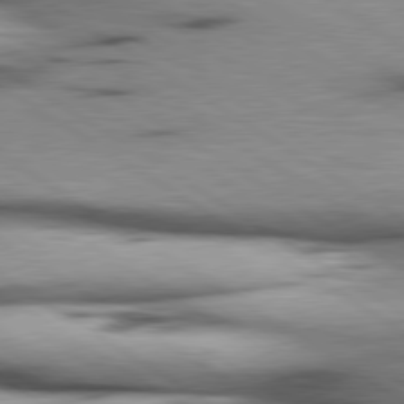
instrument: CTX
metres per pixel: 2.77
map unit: lApd
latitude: 80.3278
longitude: 159.2942
